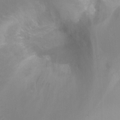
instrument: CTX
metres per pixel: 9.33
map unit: Ht
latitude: -10.3117
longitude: -28.1767
